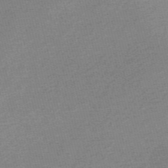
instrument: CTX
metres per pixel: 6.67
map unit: Nve
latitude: -56.9353
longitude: 61.0864
